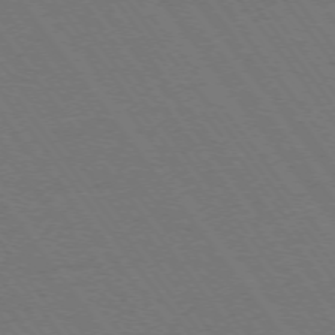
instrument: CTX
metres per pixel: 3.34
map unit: Ap
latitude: -74.5007
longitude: -77.2537
